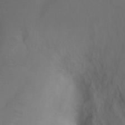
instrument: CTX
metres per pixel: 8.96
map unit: Ht
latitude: 0.2522
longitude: -35.0647
